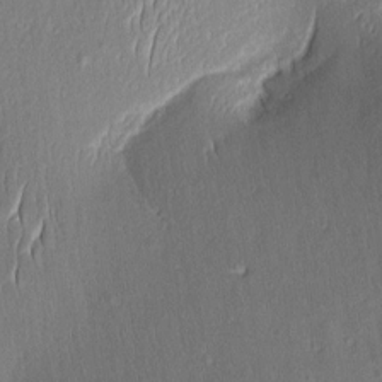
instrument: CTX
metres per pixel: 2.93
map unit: Aa
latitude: 8.9703
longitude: -132.8947
